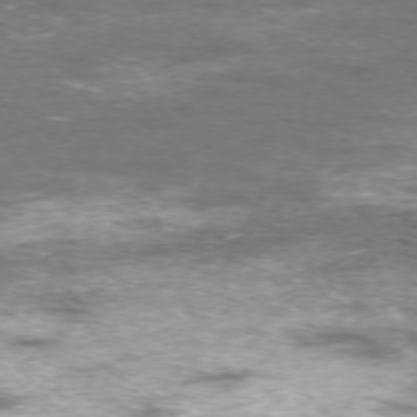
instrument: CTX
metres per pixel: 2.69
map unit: Ap
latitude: -75.9178
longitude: -65.9528
